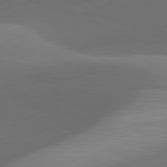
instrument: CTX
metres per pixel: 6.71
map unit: lApd
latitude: 81.9339
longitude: 130.0472
